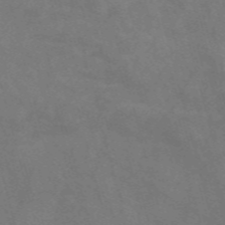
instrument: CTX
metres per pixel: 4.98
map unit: Nve
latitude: -58.5762
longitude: 66.7652
